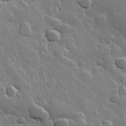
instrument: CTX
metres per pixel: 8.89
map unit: Hve
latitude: 23.2537
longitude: 148.9920
